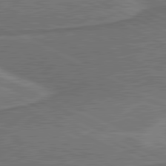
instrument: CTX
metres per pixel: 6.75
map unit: lApd
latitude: 81.1214
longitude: 141.0108
